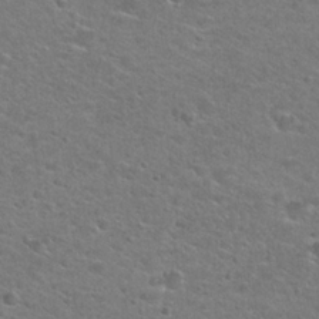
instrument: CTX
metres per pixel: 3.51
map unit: Hto
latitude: 25.4426
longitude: -49.8583
